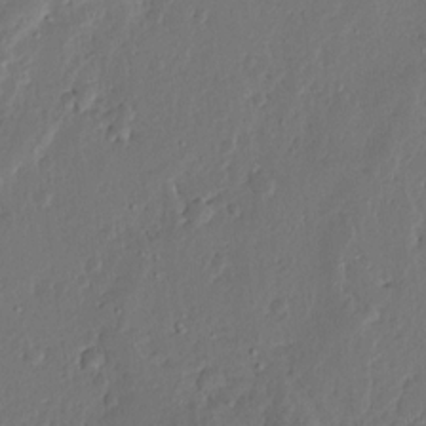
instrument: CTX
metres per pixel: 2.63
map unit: Ave
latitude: 13.6127
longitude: -137.7072
